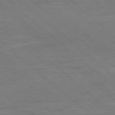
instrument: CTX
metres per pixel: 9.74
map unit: Ap
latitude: -80.1039
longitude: -54.3656
